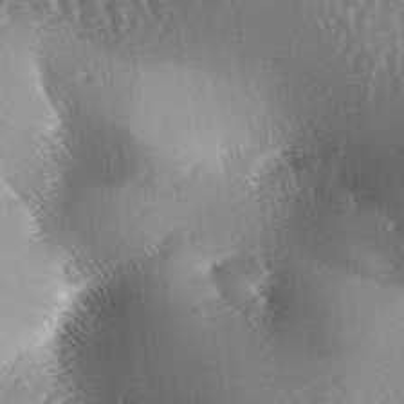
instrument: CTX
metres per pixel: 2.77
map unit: lAa
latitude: -5.9745
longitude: -127.1781
